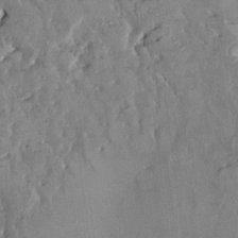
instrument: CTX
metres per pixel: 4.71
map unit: HNhu
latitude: 2.2144
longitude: 8.5574
